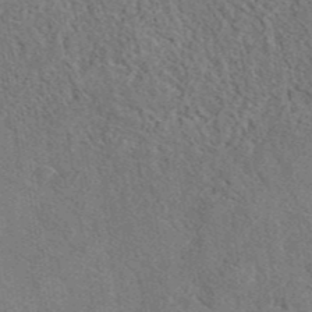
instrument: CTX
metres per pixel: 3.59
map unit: eAb
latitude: 42.1956
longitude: 110.7085
